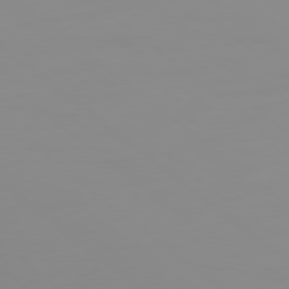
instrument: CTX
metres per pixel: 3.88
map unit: Ap
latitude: -80.1039
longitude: -53.6127
